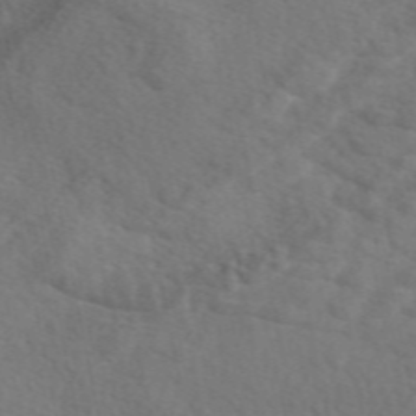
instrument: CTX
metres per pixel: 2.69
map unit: eAb
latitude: 49.4615
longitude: 119.6533
